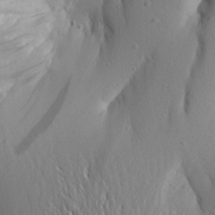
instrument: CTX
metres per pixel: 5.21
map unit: Aa
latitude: 25.4804
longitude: -149.1403
